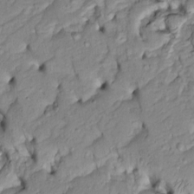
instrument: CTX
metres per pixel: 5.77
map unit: Htu
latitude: -6.1417
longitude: 154.2739
